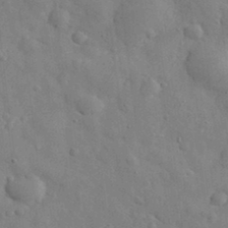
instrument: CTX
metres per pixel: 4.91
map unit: eHh
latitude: 31.0459
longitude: -71.7449
